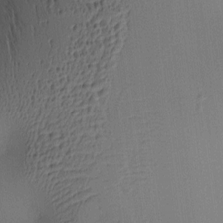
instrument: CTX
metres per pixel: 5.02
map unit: lAa
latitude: 5.1403
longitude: -112.5546
